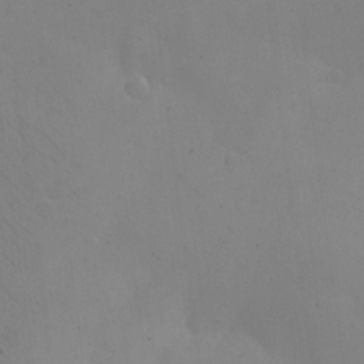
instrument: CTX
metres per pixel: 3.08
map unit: eHh
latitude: -9.4454
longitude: -65.8583
